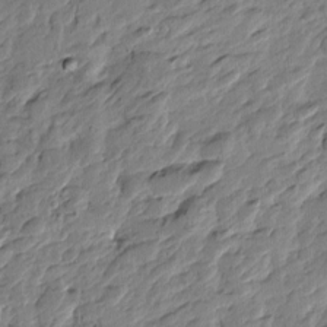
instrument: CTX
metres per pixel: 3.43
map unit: Htu
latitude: -2.9919
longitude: -178.8002
